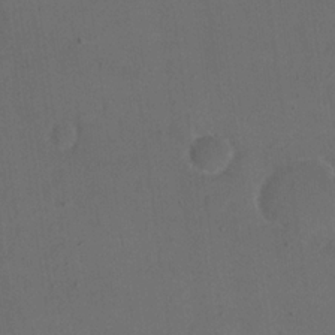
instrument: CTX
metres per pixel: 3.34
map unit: eHh
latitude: 19.1403
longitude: -65.1781
